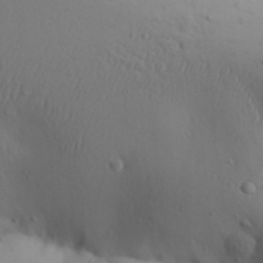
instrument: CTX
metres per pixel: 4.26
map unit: Aa
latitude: 30.4790
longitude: -146.1767
